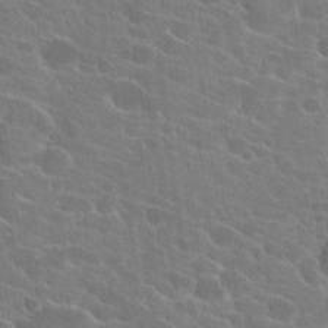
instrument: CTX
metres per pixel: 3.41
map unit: Hto
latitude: 22.7813
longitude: -39.4993
